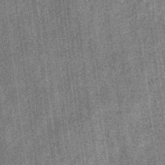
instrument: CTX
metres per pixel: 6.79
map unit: eHb
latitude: -32.8030
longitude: 74.1228
